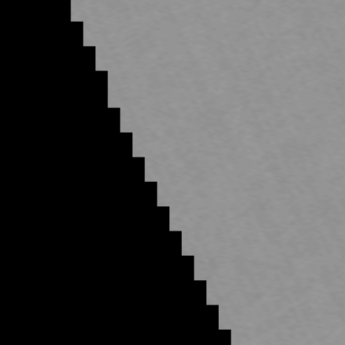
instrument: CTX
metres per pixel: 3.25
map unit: Hpe
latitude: -70.7085
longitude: 14.7464
